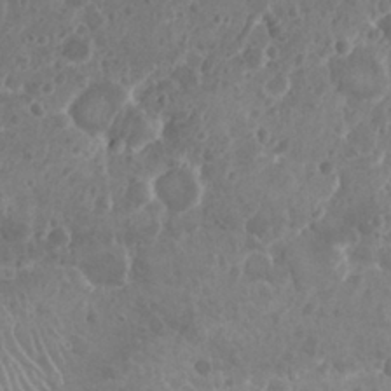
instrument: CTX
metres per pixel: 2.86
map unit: Nhu
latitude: 26.3278
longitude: -52.3845
